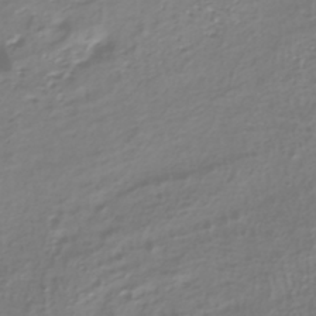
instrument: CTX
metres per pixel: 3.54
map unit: HNhu
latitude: -39.7289
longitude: 100.5573
